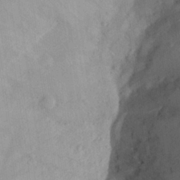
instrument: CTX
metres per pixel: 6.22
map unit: Aa
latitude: 26.4790
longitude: -146.5546
